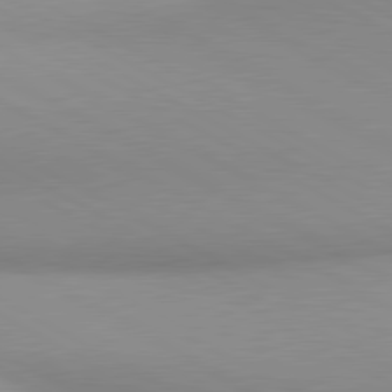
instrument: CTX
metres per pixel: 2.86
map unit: lApd
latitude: 80.6868
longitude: 135.4265
